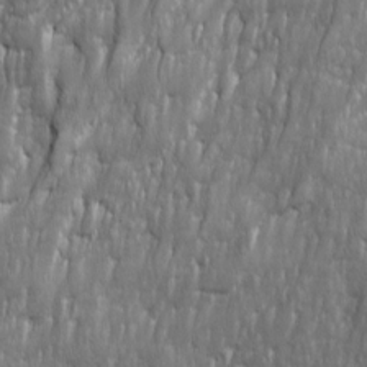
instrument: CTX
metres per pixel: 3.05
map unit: Ave
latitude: 16.0444
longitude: -134.9891
